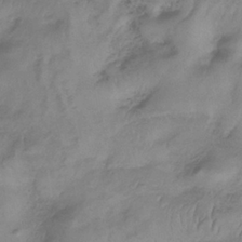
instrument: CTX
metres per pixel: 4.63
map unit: lHb
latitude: -34.4440
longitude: 66.5763
